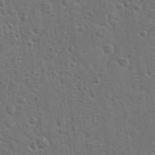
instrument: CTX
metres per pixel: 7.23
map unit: Hto
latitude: 23.6316
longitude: -47.8017
